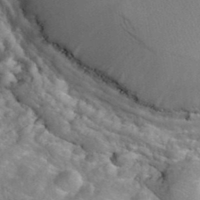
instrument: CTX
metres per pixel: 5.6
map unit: eHh
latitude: 39.9717
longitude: -58.5357
